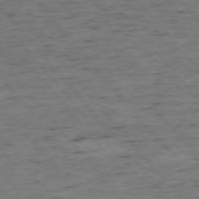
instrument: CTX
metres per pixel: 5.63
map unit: Ap
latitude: -75.6911
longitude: -90.4034
